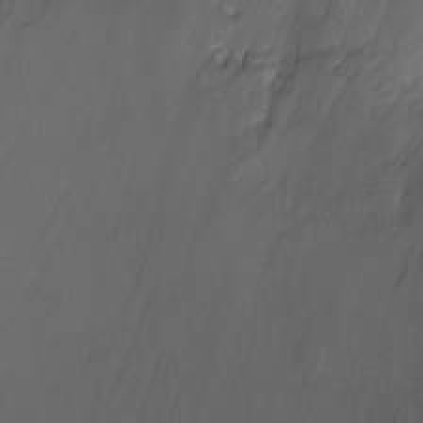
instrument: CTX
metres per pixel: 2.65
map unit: Ht
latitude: -12.4818
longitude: -44.0444
